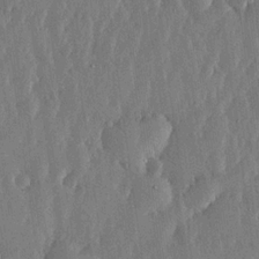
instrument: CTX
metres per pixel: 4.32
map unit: lHvf
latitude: 18.8569
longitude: -116.7246
